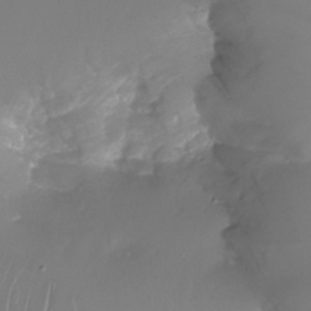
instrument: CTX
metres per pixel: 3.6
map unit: Nhu
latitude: -28.0472
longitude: -71.9150
